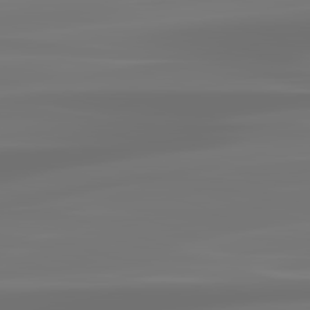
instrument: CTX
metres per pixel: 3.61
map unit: lApd
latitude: 83.3859
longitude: -129.6505
